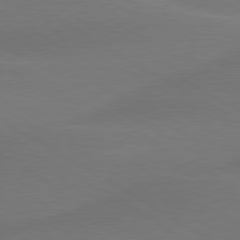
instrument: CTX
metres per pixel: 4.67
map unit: lApd
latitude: 79.6694
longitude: -88.8569
